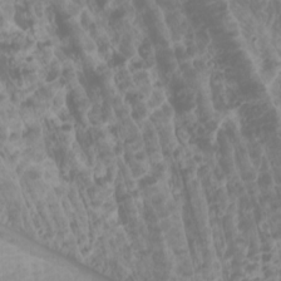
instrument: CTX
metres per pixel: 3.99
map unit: Htu
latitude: -0.7464
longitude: -77.6127
